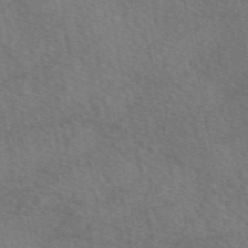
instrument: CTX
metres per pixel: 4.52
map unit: eAb
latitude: 50.9891
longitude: 115.4076
